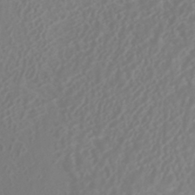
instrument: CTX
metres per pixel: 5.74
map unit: HNhu
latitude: -41.2187
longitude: 106.6330
